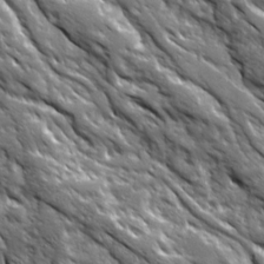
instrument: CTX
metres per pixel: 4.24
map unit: Ave
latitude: 19.6127
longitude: -135.3481
